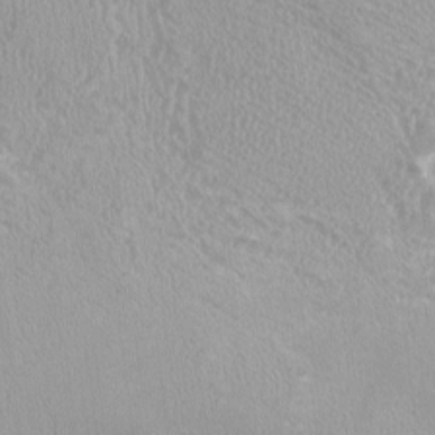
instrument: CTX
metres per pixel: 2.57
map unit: HNhu
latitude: -3.5588
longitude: -1.5749
